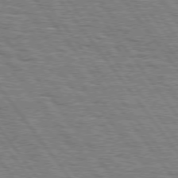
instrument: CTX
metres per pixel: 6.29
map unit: Hpe
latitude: 75.0270
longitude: -152.7435
